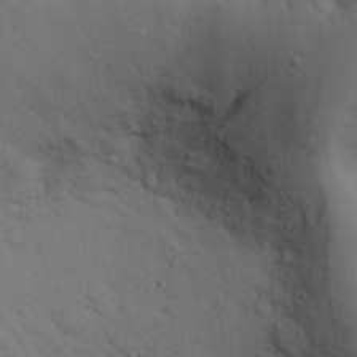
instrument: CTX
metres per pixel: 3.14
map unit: eHh
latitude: 25.7260
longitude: -75.2915
